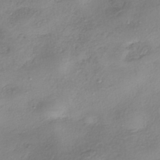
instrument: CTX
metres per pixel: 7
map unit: eHh
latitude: -42.1227
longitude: 122.1417
